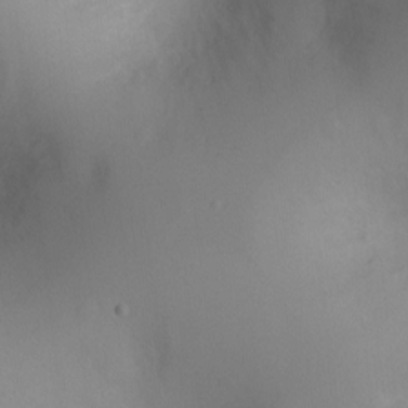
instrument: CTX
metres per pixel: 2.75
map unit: Ht
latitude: -8.0472
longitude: -23.9717
